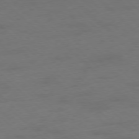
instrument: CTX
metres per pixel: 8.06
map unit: Hpe
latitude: -78.0661
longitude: -21.1026
